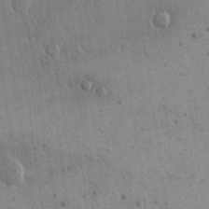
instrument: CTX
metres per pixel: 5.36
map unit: eHh
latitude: 15.5372
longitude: -68.5357
